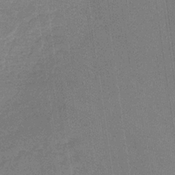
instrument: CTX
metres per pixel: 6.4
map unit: HNb
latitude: -32.5763
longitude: 57.5777
